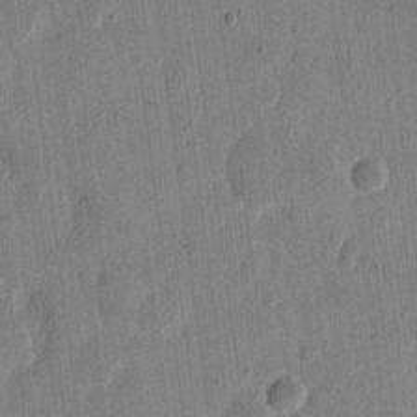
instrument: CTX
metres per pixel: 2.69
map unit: eHh
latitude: 12.2523
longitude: -68.6113
